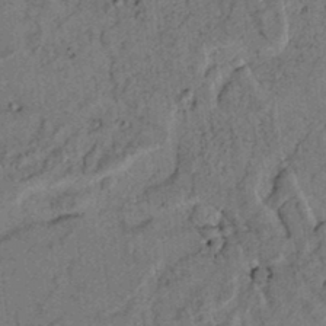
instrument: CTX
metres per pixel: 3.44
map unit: lAvf
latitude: 5.1403
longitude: 158.8596
